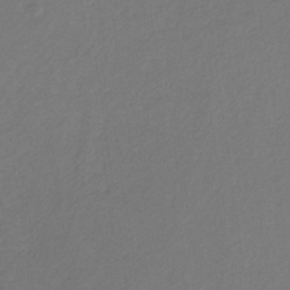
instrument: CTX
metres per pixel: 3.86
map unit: eHb
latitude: -30.8975
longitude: 68.3117
